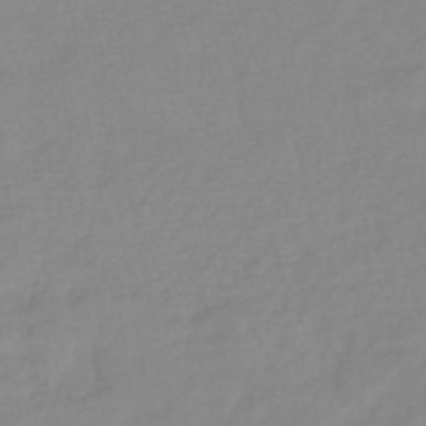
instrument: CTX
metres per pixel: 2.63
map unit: eHb
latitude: -40.0283
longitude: 80.9731
